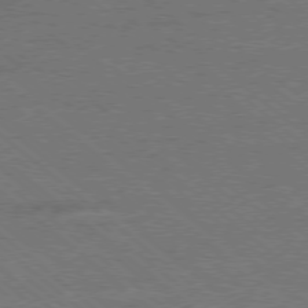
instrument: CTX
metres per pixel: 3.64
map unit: Ap
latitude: -78.7274
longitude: -101.4238
